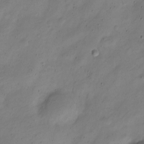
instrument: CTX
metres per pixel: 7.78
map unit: Nve
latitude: -22.7463
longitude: 105.8611
